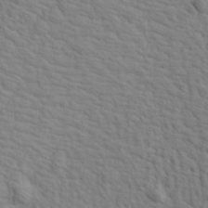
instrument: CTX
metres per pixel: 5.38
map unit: Aa
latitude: 19.5371
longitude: -141.4993
